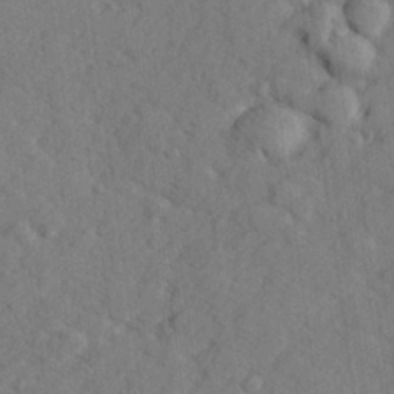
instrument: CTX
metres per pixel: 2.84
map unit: lHvf
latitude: 25.2914
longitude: 142.7463
